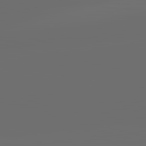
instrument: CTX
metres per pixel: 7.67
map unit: lApd
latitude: 83.7071
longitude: -130.3657
